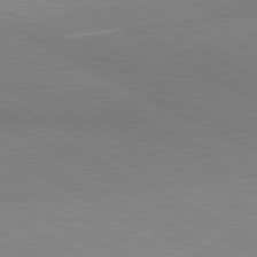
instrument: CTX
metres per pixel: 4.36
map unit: lApd
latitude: 80.8569
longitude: 149.9178
